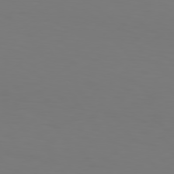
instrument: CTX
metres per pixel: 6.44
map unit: Hpe
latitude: 77.0836
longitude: -133.2537
